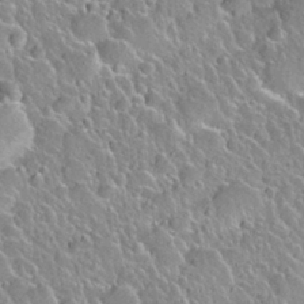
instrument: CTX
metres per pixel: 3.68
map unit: Nhu
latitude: 28.1955
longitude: -53.8206
